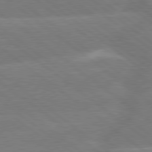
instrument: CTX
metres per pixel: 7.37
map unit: Hpe
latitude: 78.8569
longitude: -153.6694
